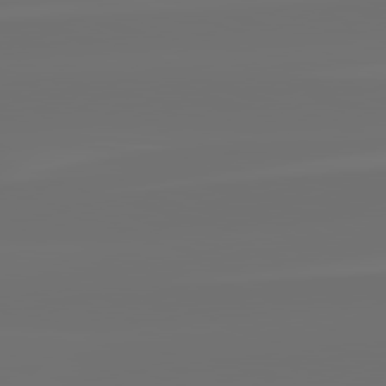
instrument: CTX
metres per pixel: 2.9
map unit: lApd
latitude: 82.2711
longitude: -160.5923
